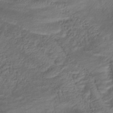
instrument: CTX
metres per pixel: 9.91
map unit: lHb
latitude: -38.9542
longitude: 75.1998
